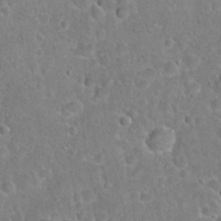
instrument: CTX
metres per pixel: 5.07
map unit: Hto
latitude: 21.2915
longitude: -47.9906
